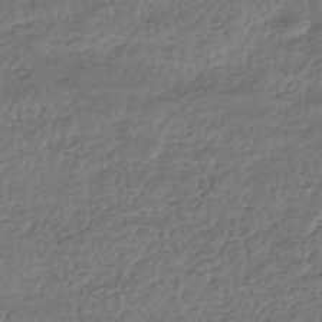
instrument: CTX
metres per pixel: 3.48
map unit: HNhu
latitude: -43.7666
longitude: 107.2943
